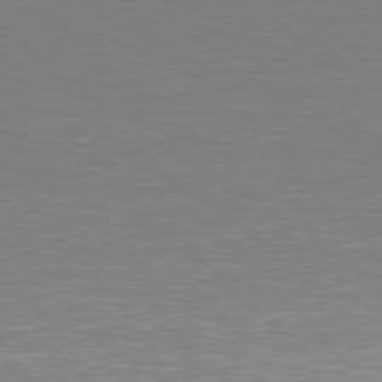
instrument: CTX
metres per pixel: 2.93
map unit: Hpe
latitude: 78.3656
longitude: -138.9325
